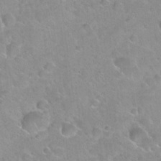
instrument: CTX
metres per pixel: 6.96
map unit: Hto
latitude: 21.8206
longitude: -52.6113
